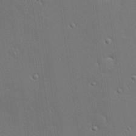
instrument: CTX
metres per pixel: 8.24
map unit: lHvf
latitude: 19.4615
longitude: 142.1038
